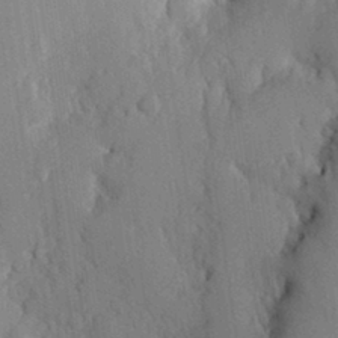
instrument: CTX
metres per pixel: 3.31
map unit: eHh
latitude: 28.1578
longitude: -80.1767
